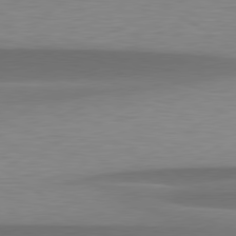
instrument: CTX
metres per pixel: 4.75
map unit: lApd
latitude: 79.6316
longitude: -95.7450
